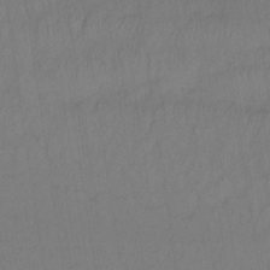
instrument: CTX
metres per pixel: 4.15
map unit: lHb
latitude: -33.6533
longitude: 66.8219
